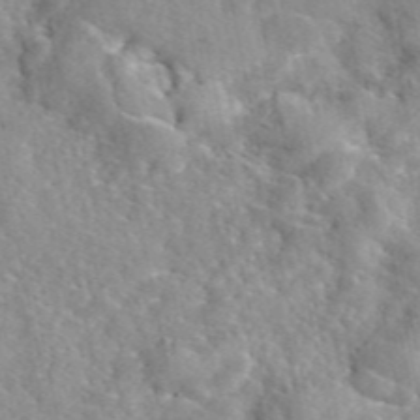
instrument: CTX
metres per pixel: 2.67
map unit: eAb
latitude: 45.9150
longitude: 111.8611
